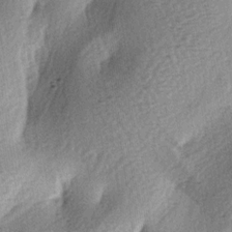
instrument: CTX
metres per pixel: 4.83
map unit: lAa
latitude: -4.2361
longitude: -124.8191
